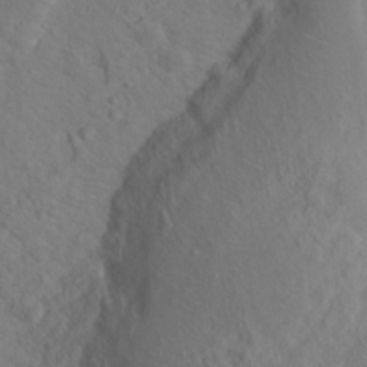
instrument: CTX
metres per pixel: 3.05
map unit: Hto
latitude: 18.6301
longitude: -39.2915
